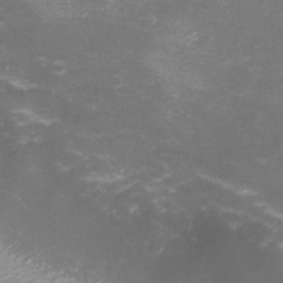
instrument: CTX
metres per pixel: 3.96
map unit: eHh
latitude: -6.8219
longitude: -78.6302
